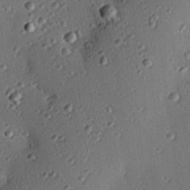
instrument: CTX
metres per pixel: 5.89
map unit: eHh
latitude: 23.4048
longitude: -90.9892
